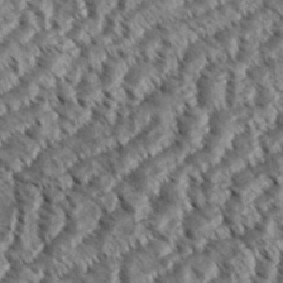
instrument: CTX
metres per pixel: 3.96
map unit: eHh
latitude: 36.1956
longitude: -138.3656
